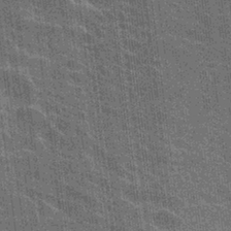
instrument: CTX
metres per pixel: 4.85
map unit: Hto
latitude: 26.8191
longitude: -41.2348
